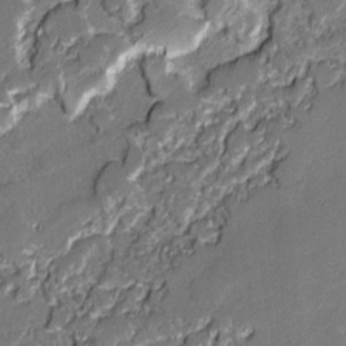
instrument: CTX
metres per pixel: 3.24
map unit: lAvf
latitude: -0.8030
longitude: -108.8380
